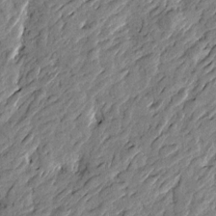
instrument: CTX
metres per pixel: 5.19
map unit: Htu
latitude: -3.4454
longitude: -179.9528
